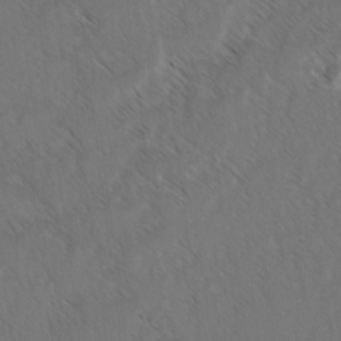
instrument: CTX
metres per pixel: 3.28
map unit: lAvf
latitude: -3.3509
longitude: -113.8205
